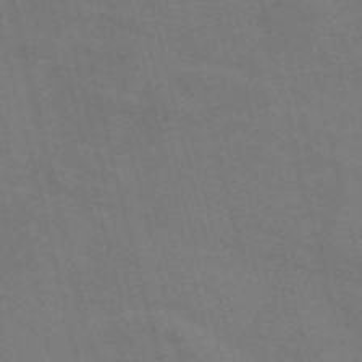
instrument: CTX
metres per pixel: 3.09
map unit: Nve
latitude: -57.7288
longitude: 51.3887
